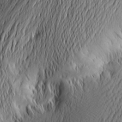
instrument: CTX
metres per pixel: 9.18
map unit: Htu
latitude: -2.1416
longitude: -177.0647
